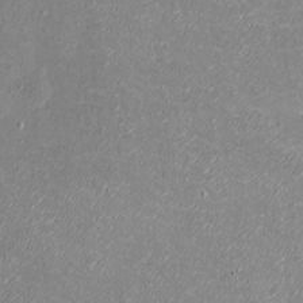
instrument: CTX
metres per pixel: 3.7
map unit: eHh
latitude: -3.2564
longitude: -75.0270
